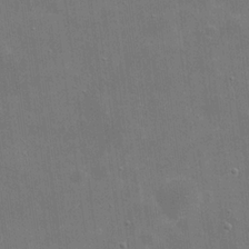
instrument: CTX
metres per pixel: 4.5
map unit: eHh
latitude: 20.3090
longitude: -66.4790
